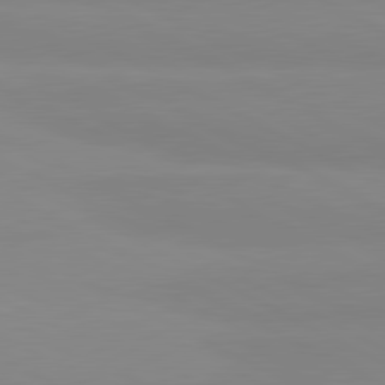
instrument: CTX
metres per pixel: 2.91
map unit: lApd
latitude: 81.1025
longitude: 179.9178
